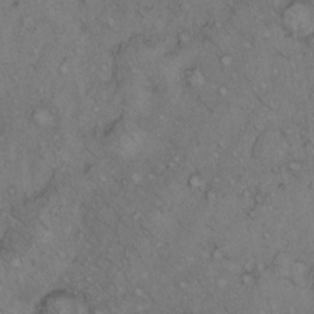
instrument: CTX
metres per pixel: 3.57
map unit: Hto
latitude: 11.7639
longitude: -58.3656
